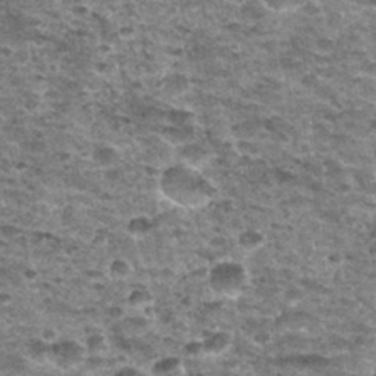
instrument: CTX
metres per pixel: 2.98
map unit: Nhu
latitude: 32.3656
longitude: -52.6679
